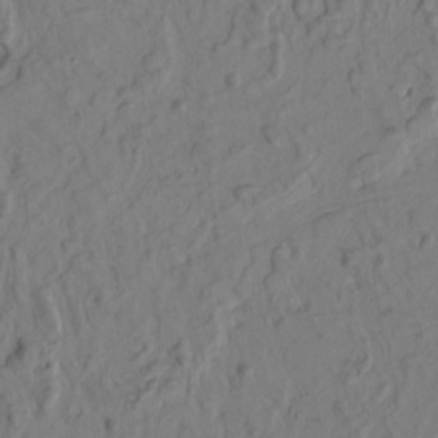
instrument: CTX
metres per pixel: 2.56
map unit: eHh
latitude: -1.1243
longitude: 17.3321
